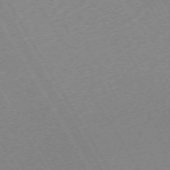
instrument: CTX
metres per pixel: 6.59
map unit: Hpe
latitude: -72.1417
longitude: 9.5021
